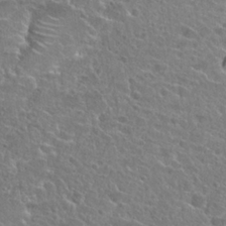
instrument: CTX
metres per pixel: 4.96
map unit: Hto
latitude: 24.7624
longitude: -45.3104
